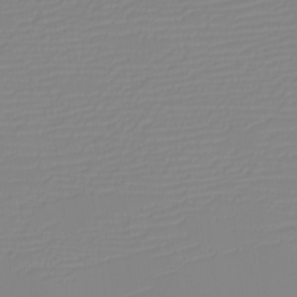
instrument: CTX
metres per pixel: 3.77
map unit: eHh
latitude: -6.1417
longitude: -84.6491
